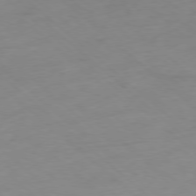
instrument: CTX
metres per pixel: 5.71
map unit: Hpe
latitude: -78.4062
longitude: -17.7639
